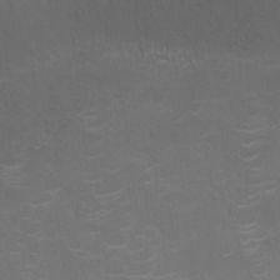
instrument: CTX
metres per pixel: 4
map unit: Nhu
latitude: -10.4629
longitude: -20.4601
